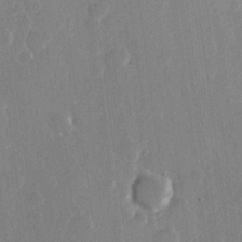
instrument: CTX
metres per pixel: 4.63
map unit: Hve
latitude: 22.0633
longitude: 148.8975
